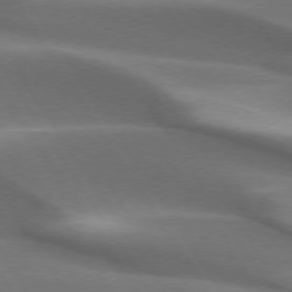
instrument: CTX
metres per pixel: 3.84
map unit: lApd
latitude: 73.3671
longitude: -52.3656
